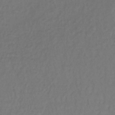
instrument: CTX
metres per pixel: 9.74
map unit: lHb
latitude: -35.5021
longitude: 64.1795
